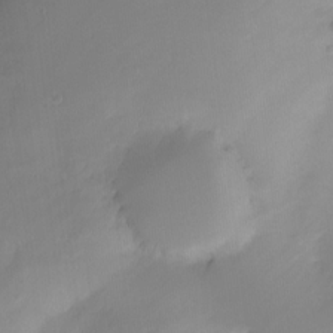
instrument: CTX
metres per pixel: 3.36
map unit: Ht
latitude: -14.4440
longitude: -52.2901
